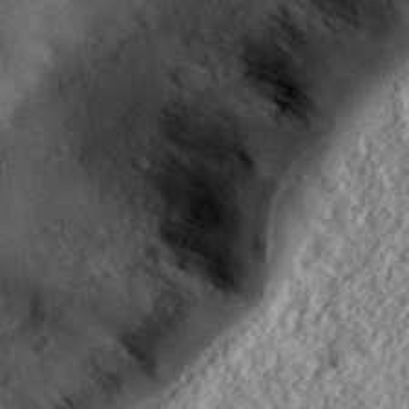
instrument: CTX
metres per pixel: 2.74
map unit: ANa
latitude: 39.0836
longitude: -91.3860
